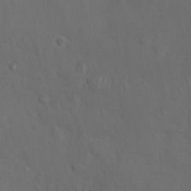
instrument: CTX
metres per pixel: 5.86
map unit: Nhu
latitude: 27.3482
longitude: -65.1214
